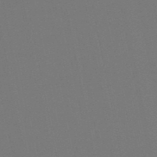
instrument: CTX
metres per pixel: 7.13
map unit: lHb
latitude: -50.7841
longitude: 80.1228
